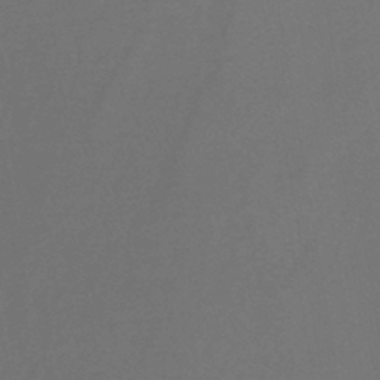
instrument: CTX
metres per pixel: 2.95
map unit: lHb
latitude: -43.3131
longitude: 59.4454
